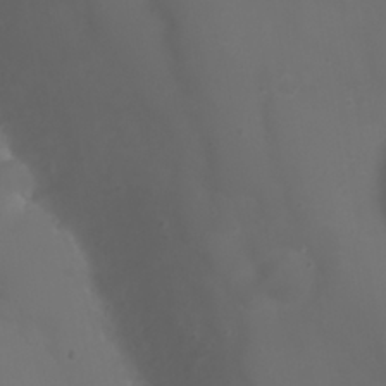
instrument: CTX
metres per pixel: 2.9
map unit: Nhu
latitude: 22.3089
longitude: -65.0458
